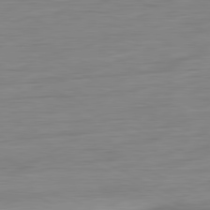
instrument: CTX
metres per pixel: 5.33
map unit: Ap
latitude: -81.8612
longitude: -77.8583
